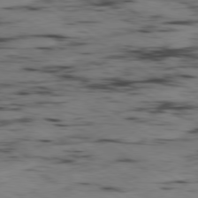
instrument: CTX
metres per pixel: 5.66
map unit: Hpe
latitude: -80.2740
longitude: 23.9178
